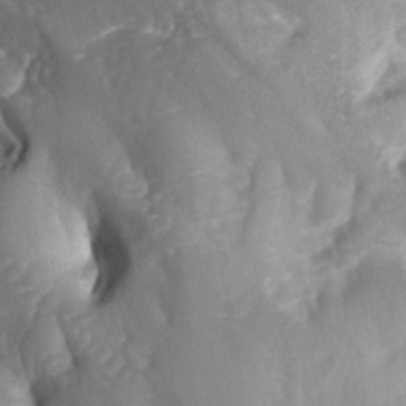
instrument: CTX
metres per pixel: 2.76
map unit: lAa
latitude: -6.2172
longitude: -126.5924
